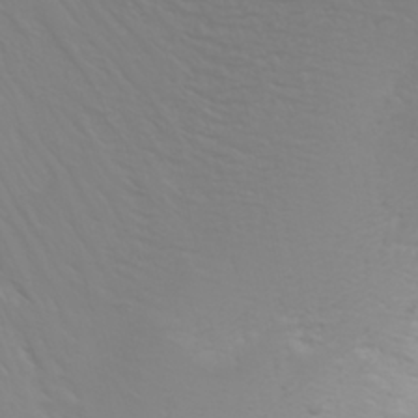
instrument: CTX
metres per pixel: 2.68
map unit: Nhu
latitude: -0.3685
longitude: -75.8961
